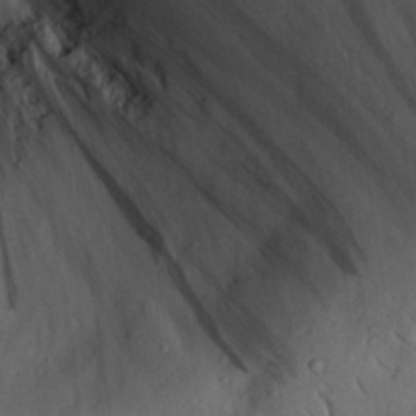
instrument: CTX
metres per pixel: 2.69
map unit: eHh
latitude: 27.7639
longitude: -79.7072
